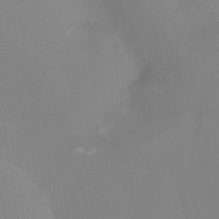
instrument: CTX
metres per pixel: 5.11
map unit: Nhu
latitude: -17.6911
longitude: -47.2915
